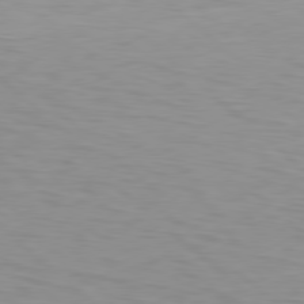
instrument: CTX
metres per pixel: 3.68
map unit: Hpe
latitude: 78.1767
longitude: -148.9136
